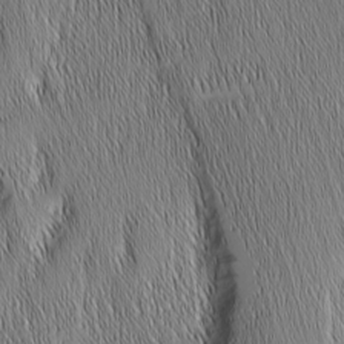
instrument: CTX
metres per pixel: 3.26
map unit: Nhu
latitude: -7.0108
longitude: -151.9339
